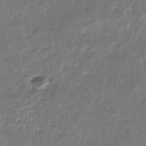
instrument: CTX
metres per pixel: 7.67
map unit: eHb
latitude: -30.9919
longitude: 69.3887
